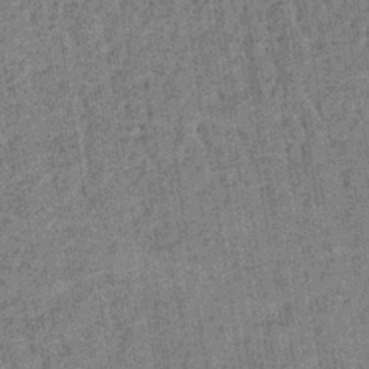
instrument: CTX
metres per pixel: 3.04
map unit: lHb
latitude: -39.1809
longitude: 60.2928
